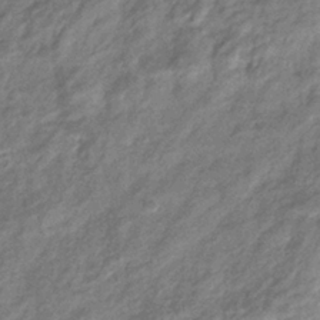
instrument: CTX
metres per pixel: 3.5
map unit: eHb
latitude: -37.8422
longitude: 80.3684
